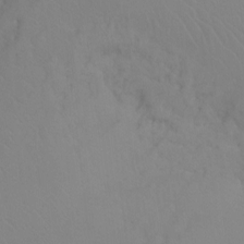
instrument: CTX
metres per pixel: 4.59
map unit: Ht
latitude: -8.0661
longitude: -37.8584
